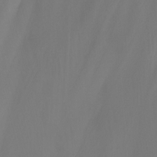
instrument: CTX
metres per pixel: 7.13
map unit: Nhu
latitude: -7.6344
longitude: -77.3103
